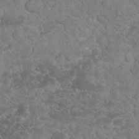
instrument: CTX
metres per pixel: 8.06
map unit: eHh
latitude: 34.9513
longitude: -65.0080
